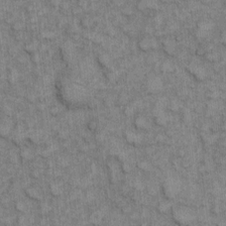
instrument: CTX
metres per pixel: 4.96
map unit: eHh
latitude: 7.4615
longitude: -64.4223
